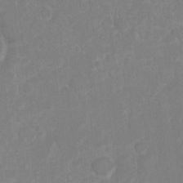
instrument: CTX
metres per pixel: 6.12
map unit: Ht
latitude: 5.9906
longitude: -30.4412
